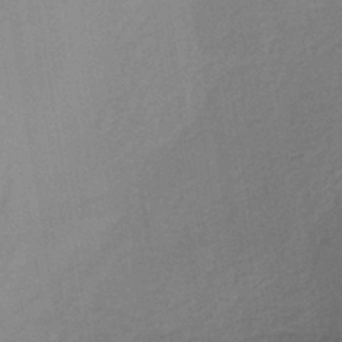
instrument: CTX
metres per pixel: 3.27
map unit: lHb
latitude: -37.7855
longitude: 72.3873
